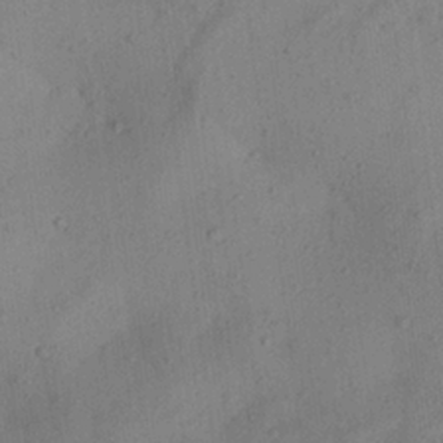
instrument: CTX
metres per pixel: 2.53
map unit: Aa
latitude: 24.8569
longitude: -143.5371
